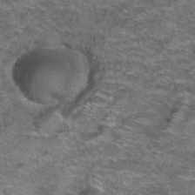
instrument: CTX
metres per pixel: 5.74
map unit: Hto
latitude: 39.4804
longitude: -42.2334
